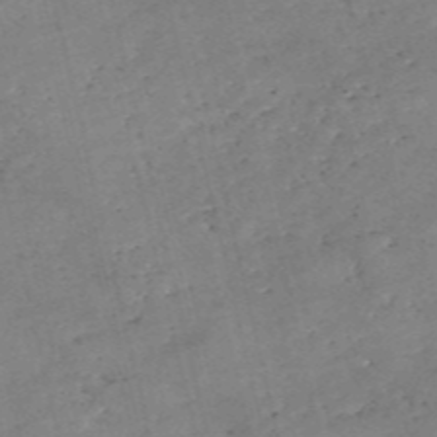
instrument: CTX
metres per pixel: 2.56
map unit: eHh
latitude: -55.2187
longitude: -91.1781
